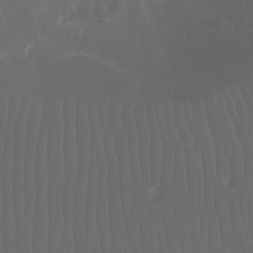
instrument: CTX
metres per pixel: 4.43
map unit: Ht
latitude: -7.7288
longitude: -31.7639
